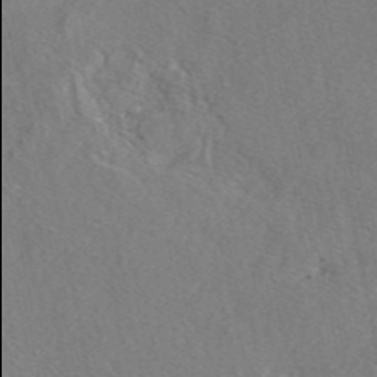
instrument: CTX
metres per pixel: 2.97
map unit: eAb
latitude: 47.3104
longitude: 114.0094
